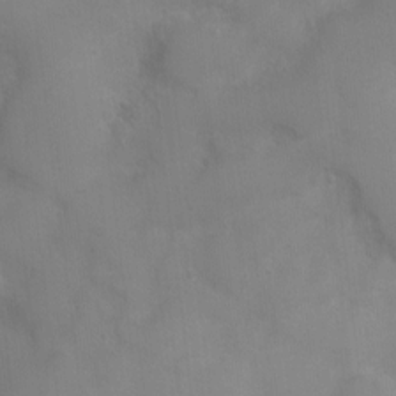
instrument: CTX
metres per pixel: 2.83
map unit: Nhu
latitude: 4.5168
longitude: -16.9514
